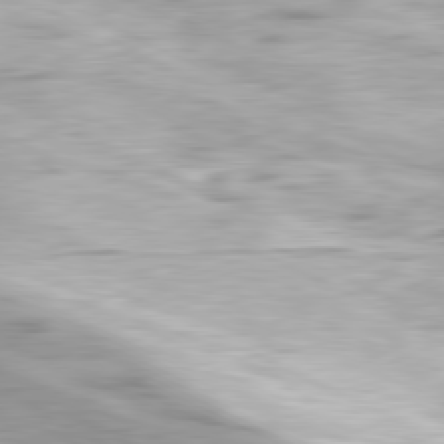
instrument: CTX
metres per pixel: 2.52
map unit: Ap
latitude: -81.4455
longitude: -67.4804
